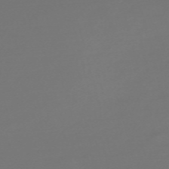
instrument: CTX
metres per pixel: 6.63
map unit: Nve
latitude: -59.3131
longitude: 56.4818
